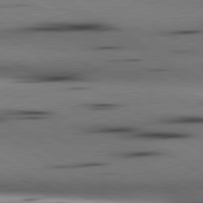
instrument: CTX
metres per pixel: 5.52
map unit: lApd
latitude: 80.4034
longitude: 160.8975
